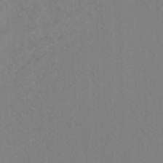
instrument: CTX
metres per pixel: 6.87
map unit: Ht
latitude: 9.6505
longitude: -33.1025
